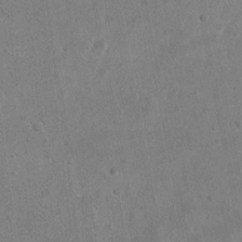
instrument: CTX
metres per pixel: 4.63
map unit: eHh
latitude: 21.3104
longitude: -68.2901
